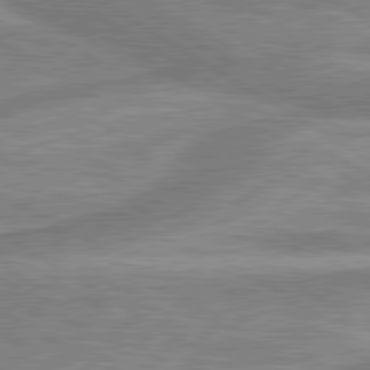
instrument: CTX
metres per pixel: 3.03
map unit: lApd
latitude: 80.2333
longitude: -177.2726
